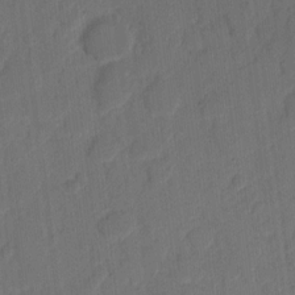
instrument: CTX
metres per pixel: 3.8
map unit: eHh
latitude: 8.5357
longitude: -65.3482
